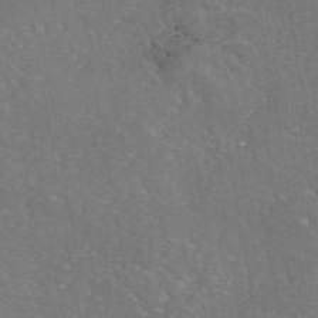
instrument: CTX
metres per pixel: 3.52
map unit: eAb
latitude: 46.3845
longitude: 106.7841
